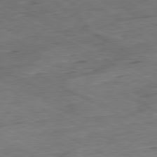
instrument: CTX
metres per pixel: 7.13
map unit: Ap
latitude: -80.6708
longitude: -82.8380
